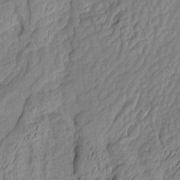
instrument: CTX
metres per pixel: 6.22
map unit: Aa
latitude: 7.4237
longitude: -128.2711
